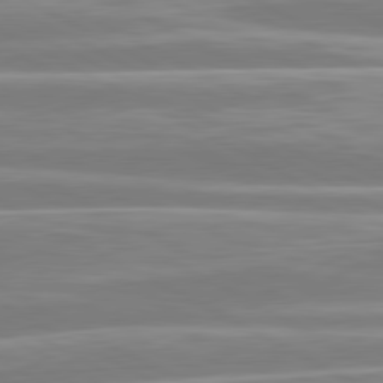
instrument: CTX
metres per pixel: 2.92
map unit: lApd
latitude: 80.7435
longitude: -129.4237
